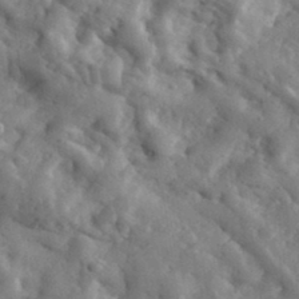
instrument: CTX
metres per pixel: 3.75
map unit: eHh
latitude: 33.6505
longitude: -78.0255
